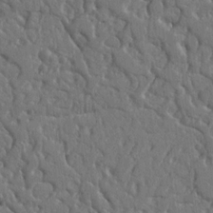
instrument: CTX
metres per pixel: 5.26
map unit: Nhu
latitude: 14.1200
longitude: -78.9325
